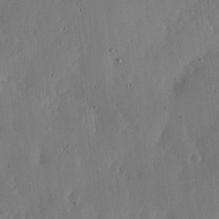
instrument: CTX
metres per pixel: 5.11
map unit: lHvf
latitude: 19.5560
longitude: -115.5560
